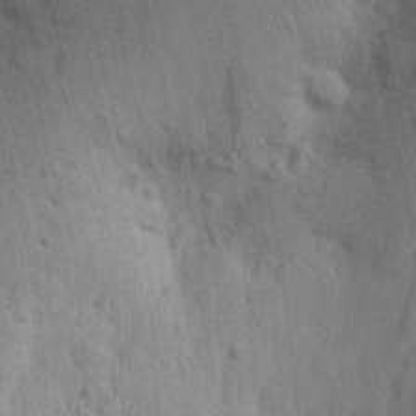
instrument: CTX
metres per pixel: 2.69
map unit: lAvf
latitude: 8.1389
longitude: 164.5007
